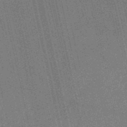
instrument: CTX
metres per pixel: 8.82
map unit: HNb
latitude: -53.8233
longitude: -37.9528
